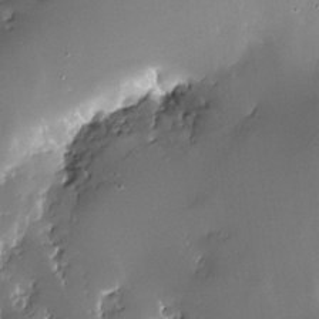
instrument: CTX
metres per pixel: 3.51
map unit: Nhe
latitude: -32.0661
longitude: -117.4804
